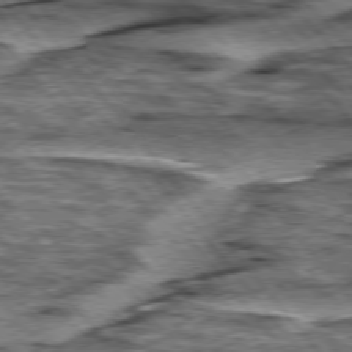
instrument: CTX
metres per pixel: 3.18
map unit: lApd
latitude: 76.4412
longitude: -70.7246
